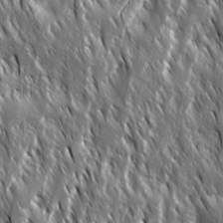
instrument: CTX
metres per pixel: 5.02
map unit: Ave
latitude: 15.2537
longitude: -133.8017
